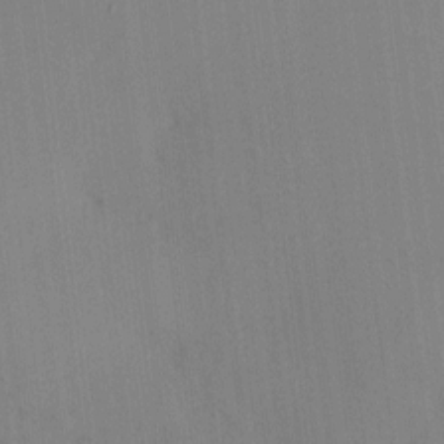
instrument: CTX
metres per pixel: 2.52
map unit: eHh
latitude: -3.7666
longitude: 17.5022
